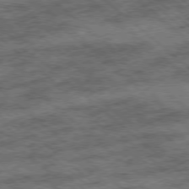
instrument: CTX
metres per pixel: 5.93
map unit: Ap
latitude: -78.4629
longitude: -48.9325
